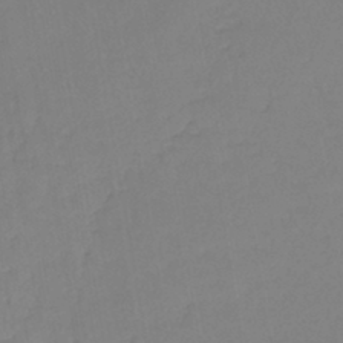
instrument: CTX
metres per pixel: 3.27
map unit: lHb
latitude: -42.3306
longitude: 59.5210
